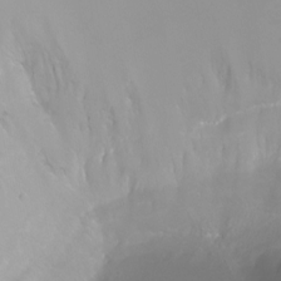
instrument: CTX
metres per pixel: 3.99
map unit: Ht
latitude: -6.6896
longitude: -29.9906
